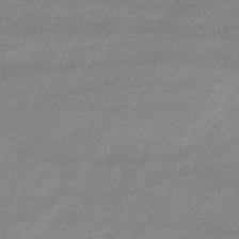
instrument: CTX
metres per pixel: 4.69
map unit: eHb
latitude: -33.6911
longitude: 71.2943
